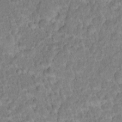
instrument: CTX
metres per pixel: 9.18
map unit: Hto
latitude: 16.8569
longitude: -40.8002
